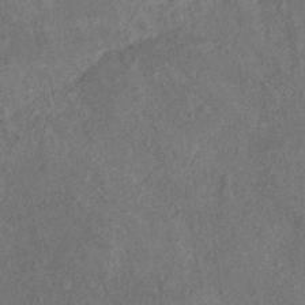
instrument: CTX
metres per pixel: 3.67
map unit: Nhu
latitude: -30.7652
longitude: -60.0633
